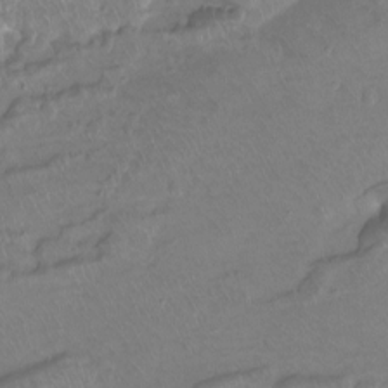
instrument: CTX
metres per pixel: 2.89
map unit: Ht
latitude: -15.4833
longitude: -43.5182
